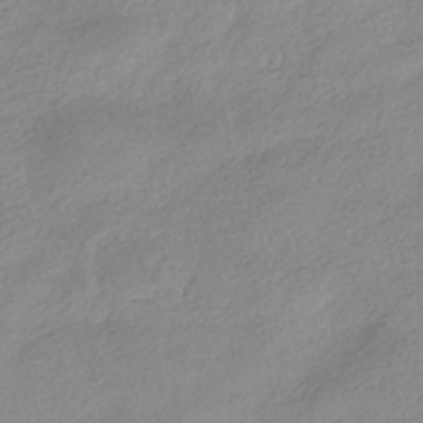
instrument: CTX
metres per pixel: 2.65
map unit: HNhu
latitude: -40.4062
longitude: 94.4062
